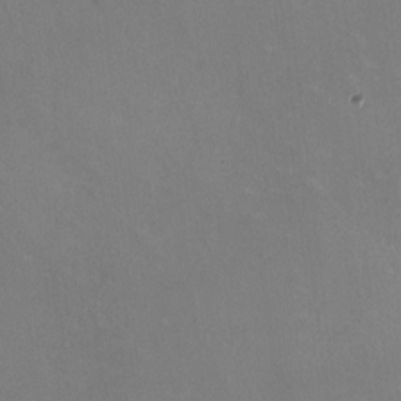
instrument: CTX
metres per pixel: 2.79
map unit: HNhu
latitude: -0.7464
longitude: -2.4034
